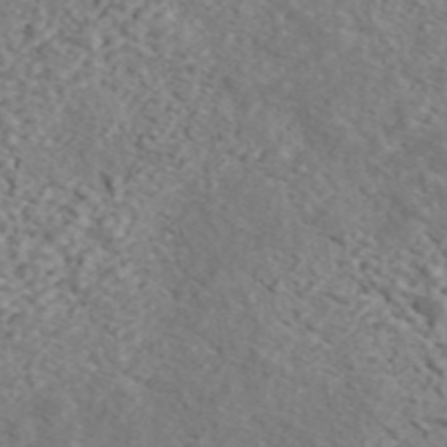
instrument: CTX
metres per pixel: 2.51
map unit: ANa
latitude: 44.7624
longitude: 21.4265
